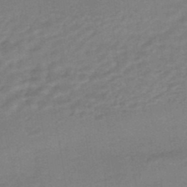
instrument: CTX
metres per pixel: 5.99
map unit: HNhu
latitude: -45.9178
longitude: 90.8408
